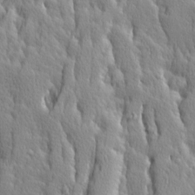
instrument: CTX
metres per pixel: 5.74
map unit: Ave
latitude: 14.1200
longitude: -133.0081
